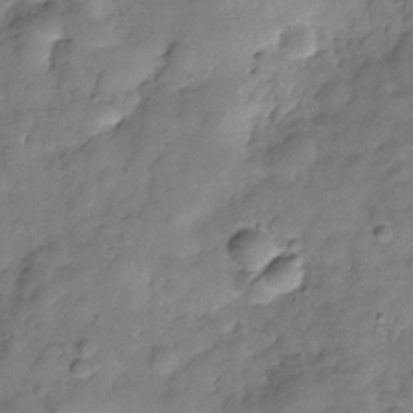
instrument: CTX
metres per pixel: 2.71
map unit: Hve
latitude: -29.5777
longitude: 93.2187
